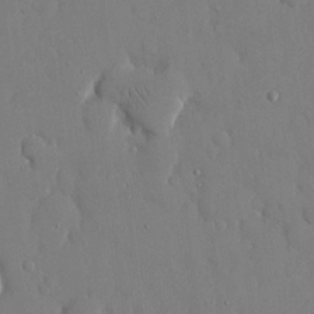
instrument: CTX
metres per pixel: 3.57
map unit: eHh
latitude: 14.9703
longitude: -70.7246
